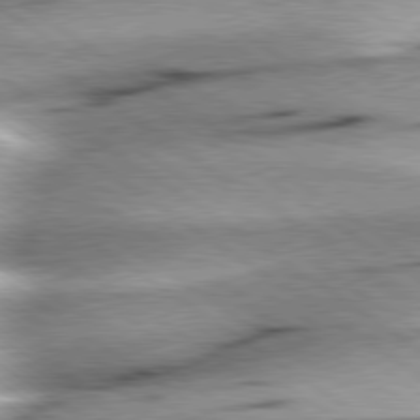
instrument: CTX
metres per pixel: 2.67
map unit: lApd
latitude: 79.4049
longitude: -155.4804
